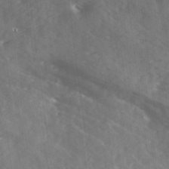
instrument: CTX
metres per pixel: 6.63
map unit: Ave
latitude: 18.4979
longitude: -131.6694
